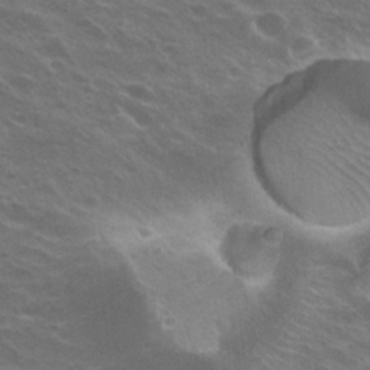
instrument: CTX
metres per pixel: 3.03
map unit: Hto
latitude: 22.7246
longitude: -31.0837
